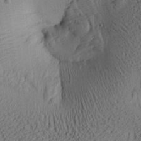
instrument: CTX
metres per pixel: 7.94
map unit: lAa
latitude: 6.5735
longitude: -114.8946
